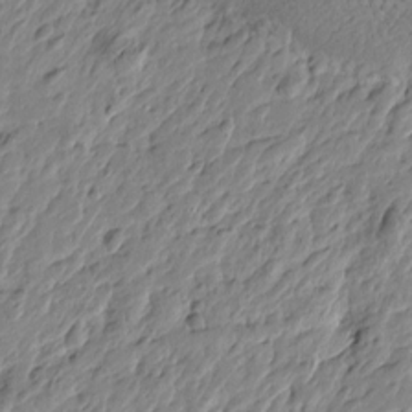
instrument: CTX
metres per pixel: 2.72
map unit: Htu
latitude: -4.3873
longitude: 178.9163
